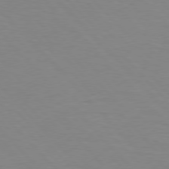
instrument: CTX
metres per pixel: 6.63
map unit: Hpe
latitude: 76.5545
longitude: -155.9150
